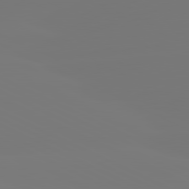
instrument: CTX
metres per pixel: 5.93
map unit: lApd
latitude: 81.2159
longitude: -148.5168
